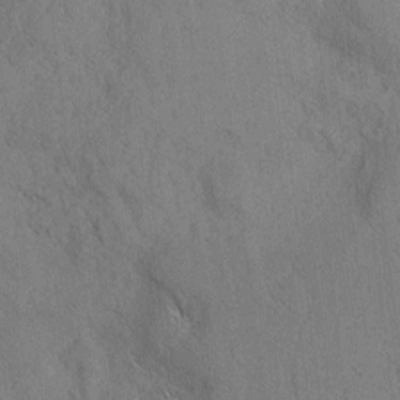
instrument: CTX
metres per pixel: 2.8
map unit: Nhu
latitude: -4.6329
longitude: -149.6127
